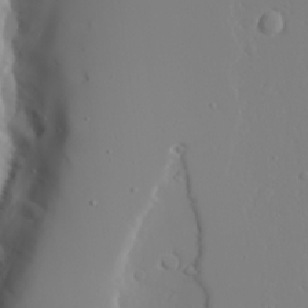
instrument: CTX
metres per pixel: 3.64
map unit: lAvf
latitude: 27.5938
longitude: -107.7072
